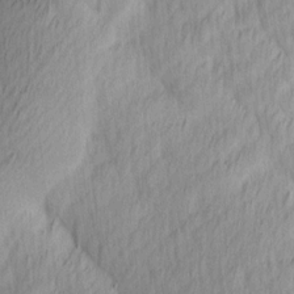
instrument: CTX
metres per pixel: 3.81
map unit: Ave
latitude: 13.1970
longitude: -106.3656
